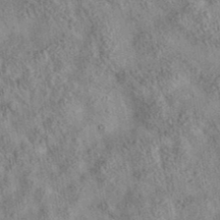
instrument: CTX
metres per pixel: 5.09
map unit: eAb
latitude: 35.9906
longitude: 114.4629
